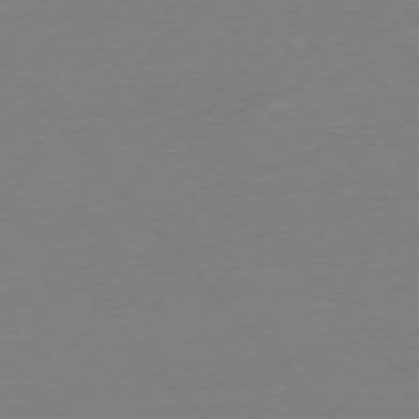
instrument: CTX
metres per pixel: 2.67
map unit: Ap
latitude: -76.1606
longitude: -93.2726
